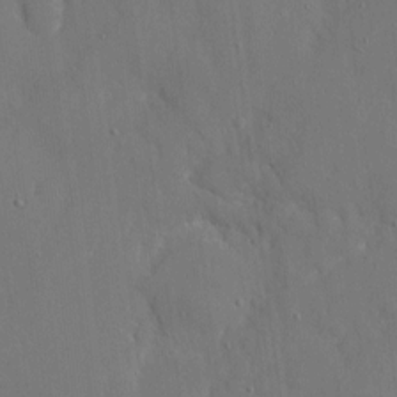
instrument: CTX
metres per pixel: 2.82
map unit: eHh
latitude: 5.4615
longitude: -68.2901
